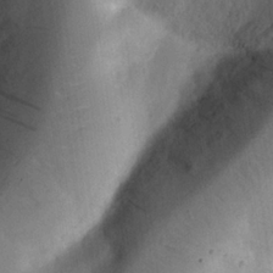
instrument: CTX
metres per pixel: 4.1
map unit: Nhu
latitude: 25.6316
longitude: -72.8758
